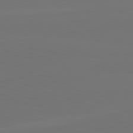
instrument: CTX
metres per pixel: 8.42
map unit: lApd
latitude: 82.2333
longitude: 144.3684
